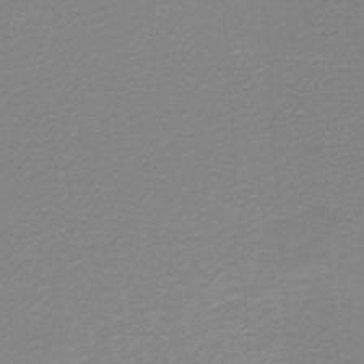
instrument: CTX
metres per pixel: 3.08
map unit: lHb
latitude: -46.6329
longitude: 63.8233
